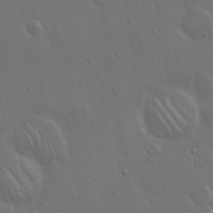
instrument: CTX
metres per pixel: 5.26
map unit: Hto
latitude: 17.9528
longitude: -56.6490
